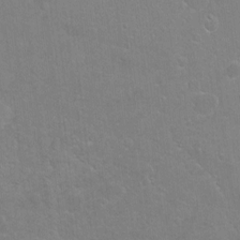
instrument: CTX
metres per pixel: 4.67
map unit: Ht
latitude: -7.1242
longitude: -36.6302
